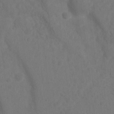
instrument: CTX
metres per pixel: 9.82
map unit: Nhu
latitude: 11.4238
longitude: -27.6316
